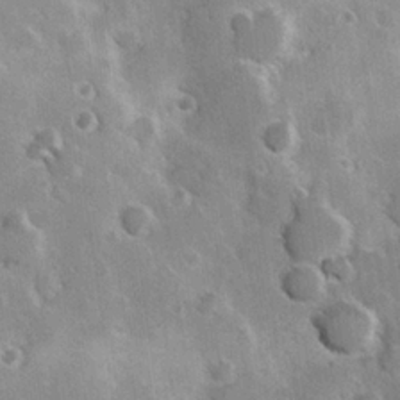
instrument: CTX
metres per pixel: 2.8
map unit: Hve
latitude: 23.6505
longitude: 147.3887
